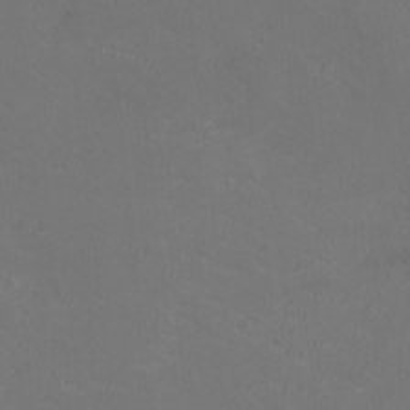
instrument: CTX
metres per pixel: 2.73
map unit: HNhu
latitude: 0.8947
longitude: -1.8961
